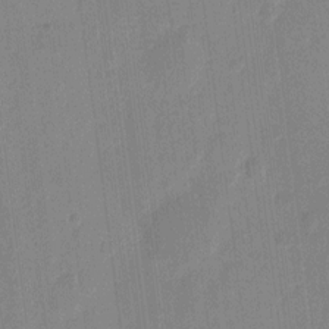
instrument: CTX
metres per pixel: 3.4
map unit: eHh
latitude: 10.4979
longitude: -66.8758
